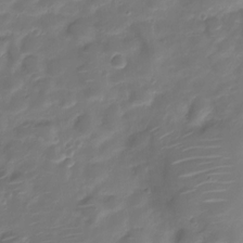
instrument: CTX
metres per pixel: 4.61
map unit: Nve
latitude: -20.2928
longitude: 104.9919
